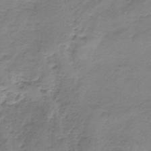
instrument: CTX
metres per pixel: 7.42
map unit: HNb
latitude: -35.7855
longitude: 56.4629
